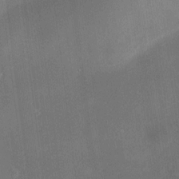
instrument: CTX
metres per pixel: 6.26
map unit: HNhu
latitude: 9.9906
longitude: 11.0675
